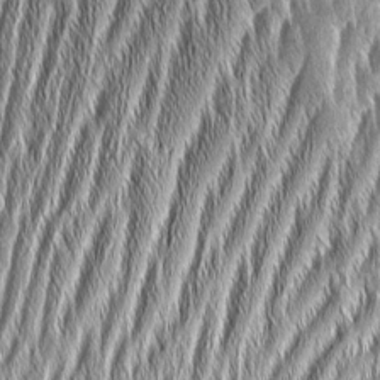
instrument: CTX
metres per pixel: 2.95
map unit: Aa
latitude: 7.4048
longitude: -131.1026
